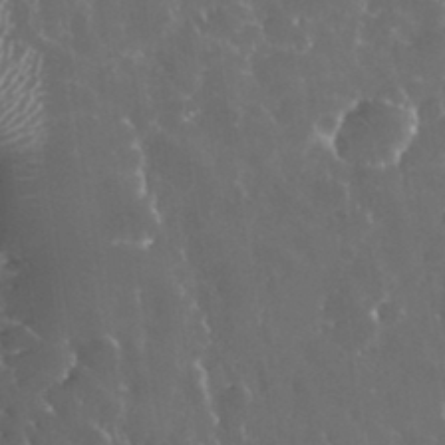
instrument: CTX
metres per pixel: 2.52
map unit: eHh
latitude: 33.5938
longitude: -59.9528
